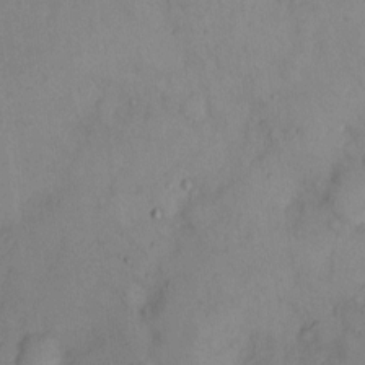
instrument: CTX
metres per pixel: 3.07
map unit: eHh
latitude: 11.8583
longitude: -62.3279
